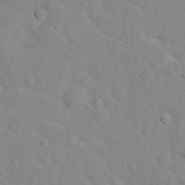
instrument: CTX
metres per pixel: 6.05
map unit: Hto
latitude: 17.1781
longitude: -36.3279
